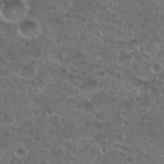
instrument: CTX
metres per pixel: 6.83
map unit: Nhu
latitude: 26.9703
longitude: -51.4426
